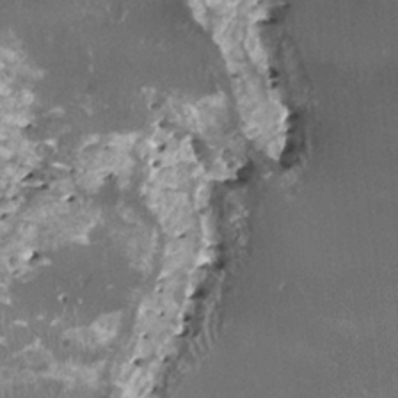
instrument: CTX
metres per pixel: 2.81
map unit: HNhu
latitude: 0.6679
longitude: 6.3684
